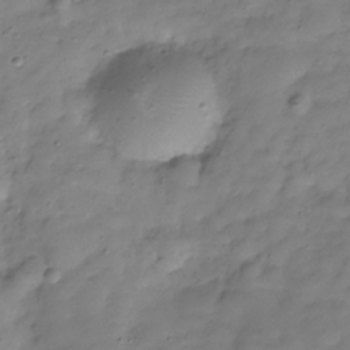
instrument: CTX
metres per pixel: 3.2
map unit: Hve
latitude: -29.8422
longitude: 94.1983
